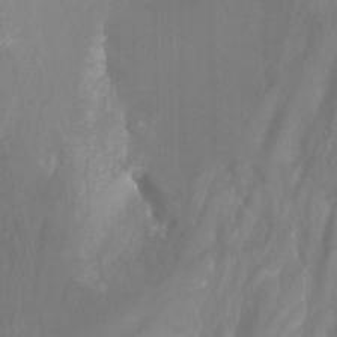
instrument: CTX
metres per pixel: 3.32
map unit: Nhu
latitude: -13.5777
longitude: -64.3846
